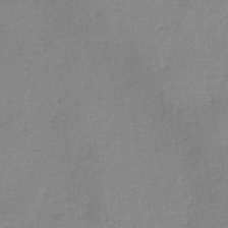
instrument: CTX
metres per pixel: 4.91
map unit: HNb
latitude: -45.6911
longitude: -38.1200
